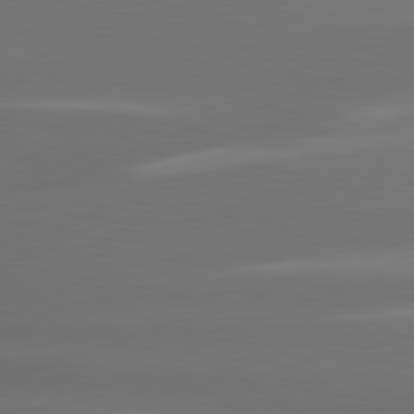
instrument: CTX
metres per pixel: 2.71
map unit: lApd
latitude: 80.4412
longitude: -138.1578
